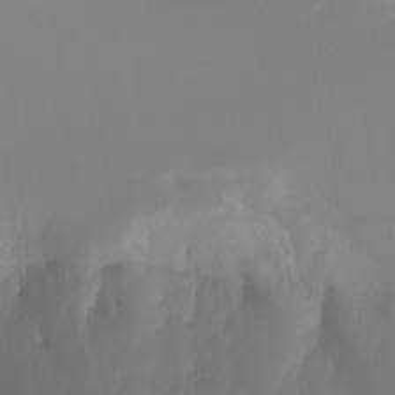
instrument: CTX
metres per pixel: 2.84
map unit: Hto
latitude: -8.5196
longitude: -52.0444
